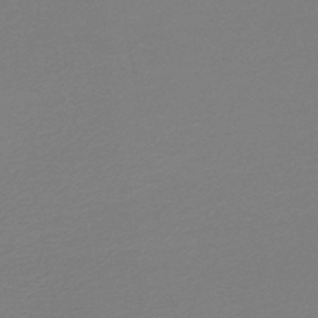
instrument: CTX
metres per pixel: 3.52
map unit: lHb
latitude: -44.8597
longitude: 60.6141
